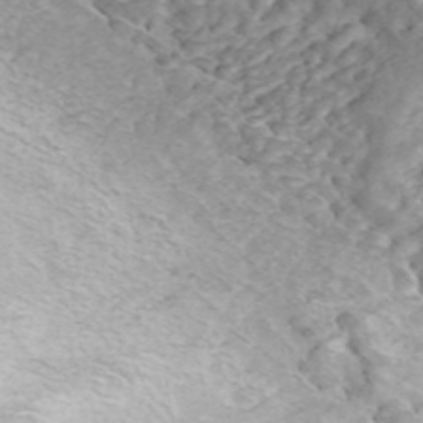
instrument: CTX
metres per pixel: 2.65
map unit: ANa
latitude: 45.8772
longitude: 28.2740
